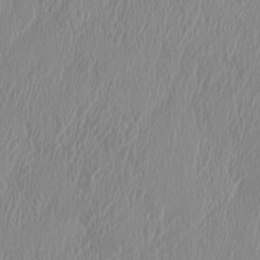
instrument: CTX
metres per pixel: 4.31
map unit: HNhu
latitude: 1.5560
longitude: -6.3089
